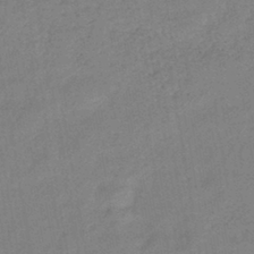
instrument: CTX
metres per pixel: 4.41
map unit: eHb
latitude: -40.9353
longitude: 79.6910
